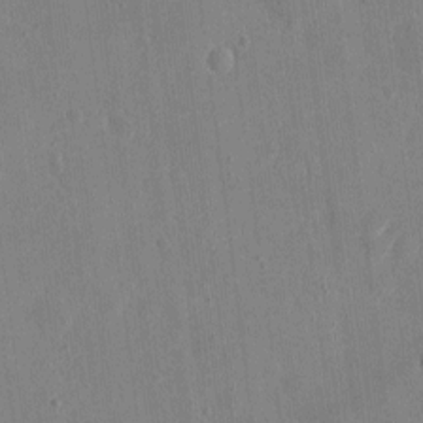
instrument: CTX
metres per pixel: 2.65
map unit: eHh
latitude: 4.6868
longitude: -72.5735
